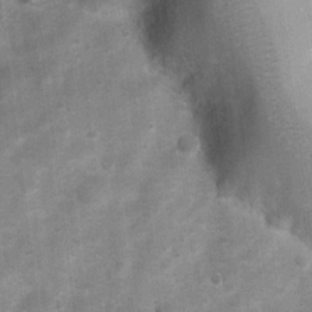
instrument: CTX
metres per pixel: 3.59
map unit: Ht
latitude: 4.5168
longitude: -22.3467
